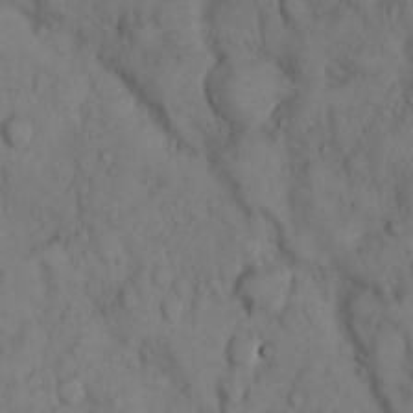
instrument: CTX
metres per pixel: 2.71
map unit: Hto
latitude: 9.5560
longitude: -57.8016
